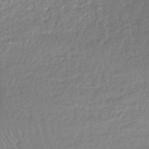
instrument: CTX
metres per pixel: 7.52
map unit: lHb
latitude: -41.2565
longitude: 68.7841
